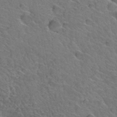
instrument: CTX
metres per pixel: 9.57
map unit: Hto
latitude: 34.9324
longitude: -47.2915
